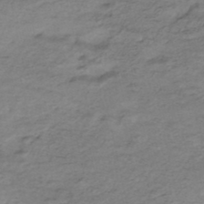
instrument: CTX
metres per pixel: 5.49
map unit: Nhe
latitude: -47.5210
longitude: -171.1970
